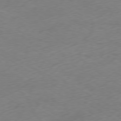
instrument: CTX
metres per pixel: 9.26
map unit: Ap
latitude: -78.9919
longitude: -57.6504
